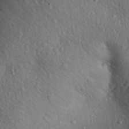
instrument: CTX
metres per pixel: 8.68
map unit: Aa
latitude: 31.2726
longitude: -145.3859
